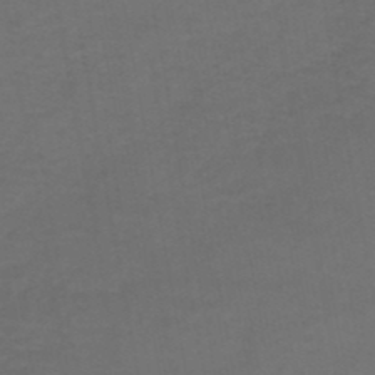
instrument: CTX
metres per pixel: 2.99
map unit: HNhu
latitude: -49.0298
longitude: 100.0094
